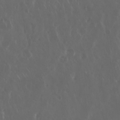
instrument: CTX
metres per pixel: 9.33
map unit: Nhu
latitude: 29.9906
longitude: -59.3293
